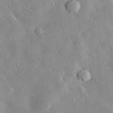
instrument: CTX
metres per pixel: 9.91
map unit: lHvf
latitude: 32.4412
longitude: -84.5168
